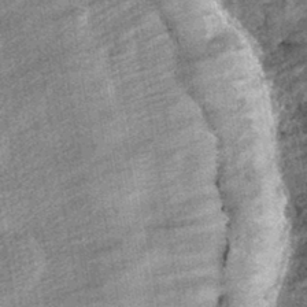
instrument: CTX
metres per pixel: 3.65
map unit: HNhu
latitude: -43.0108
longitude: 98.4251
